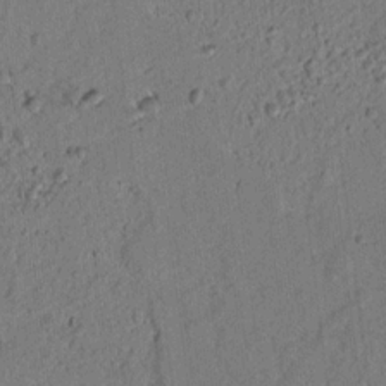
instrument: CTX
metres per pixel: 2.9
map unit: lAvf
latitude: 7.7072
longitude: 164.9542
